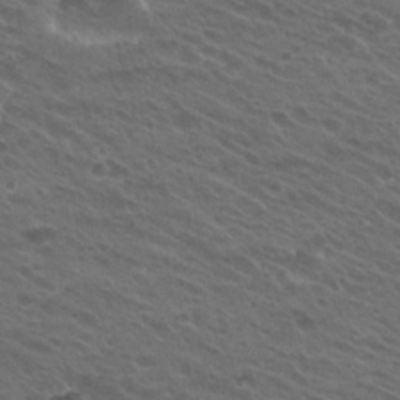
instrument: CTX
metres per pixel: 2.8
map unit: Hto
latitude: 24.4412
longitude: -30.3279
